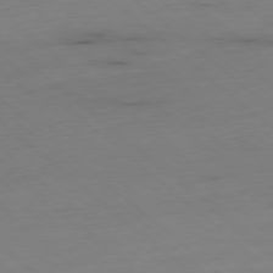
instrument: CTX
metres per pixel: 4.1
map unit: Ap
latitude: -78.5762
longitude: -60.8947
